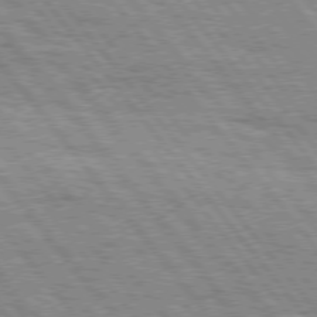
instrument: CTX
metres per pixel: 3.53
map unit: Hpe
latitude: 75.7261
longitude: -153.0648
